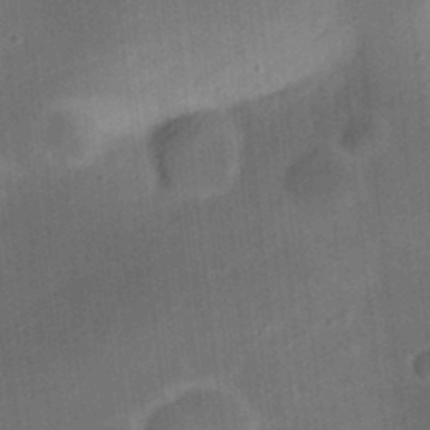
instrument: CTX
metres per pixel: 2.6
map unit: eHh
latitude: 24.0822
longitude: -70.7435
